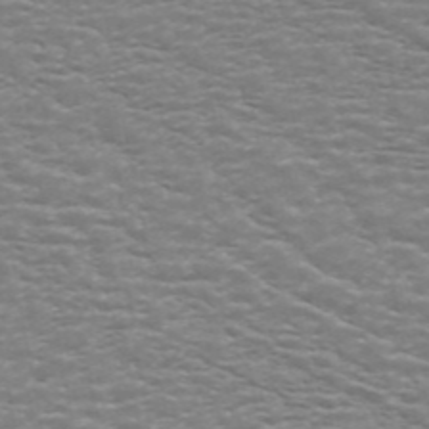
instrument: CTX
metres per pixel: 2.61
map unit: ANa
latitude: 44.5357
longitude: 29.0864
